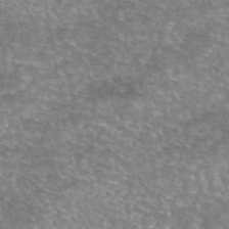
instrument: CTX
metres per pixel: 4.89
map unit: eAb
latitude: 45.6127
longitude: 103.5966
